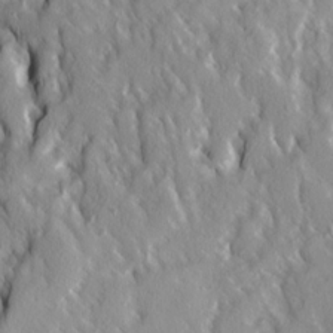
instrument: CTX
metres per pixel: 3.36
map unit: Ave
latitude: 14.7058
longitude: -132.2712
